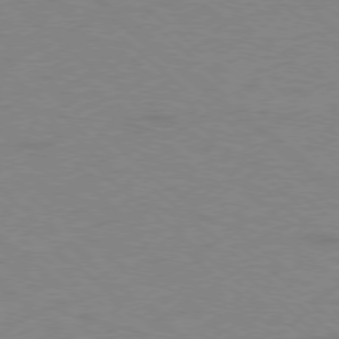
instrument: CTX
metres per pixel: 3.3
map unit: Ap
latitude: -78.7085
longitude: -68.3278
